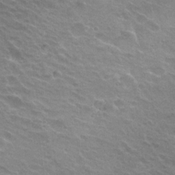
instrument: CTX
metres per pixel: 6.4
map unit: Hto
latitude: 23.7261
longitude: -31.1404
